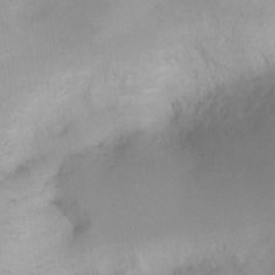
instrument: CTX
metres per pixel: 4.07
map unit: Ht
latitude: -6.1983
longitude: -30.4034
